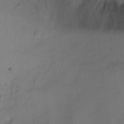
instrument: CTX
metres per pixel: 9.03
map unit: Ht
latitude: 0.5545
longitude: -37.6694
